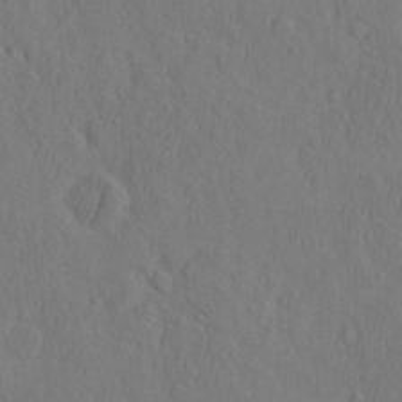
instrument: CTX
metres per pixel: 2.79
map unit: eHh
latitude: -2.8785
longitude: 18.2362
